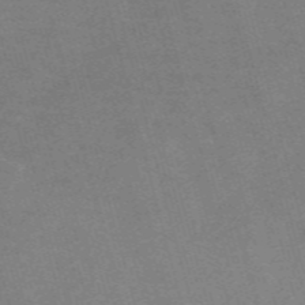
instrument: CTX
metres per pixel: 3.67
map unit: Nve
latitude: -58.6140
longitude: 64.8786
